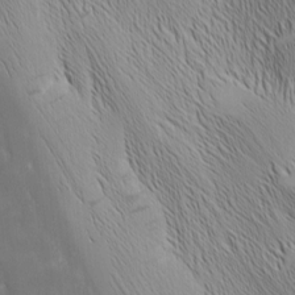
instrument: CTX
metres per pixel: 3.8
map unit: Nhu
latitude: -5.7477
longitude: -151.7260
